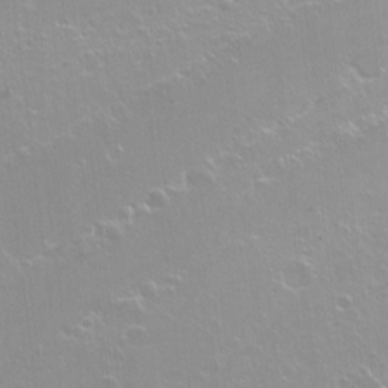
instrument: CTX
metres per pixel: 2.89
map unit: Hto
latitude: -7.2376
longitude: -46.6869
